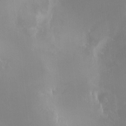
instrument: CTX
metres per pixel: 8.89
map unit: HNhu
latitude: 7.4615
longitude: 9.7855
